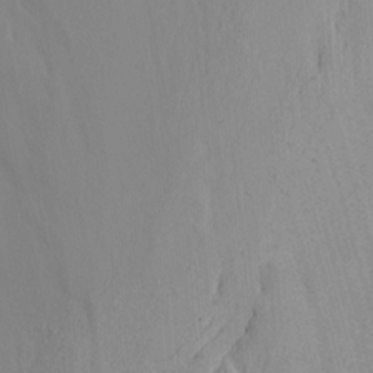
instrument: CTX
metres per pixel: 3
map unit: Ave
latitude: 15.4805
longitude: -129.7638
